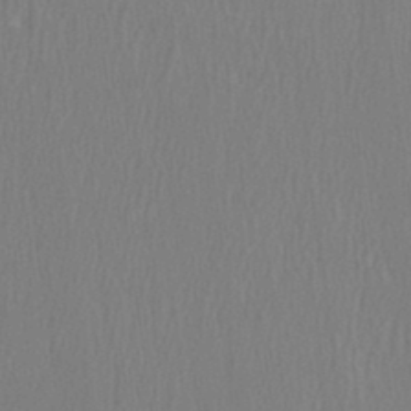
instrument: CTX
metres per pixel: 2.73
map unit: HNhu
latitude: 0.6679
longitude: -0.3278
